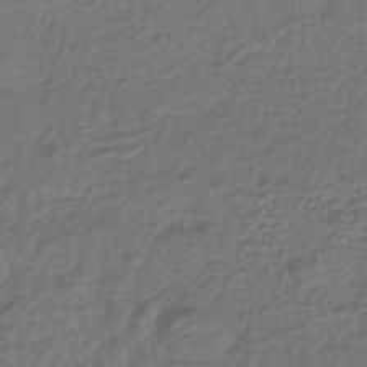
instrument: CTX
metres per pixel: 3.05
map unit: HNhu
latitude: -43.9745
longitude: 97.7856
